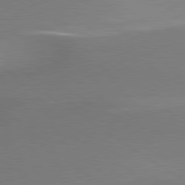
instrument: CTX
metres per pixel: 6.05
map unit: lApd
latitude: 79.8017
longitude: 178.2739
